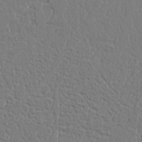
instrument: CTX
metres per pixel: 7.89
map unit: Aa
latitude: 9.2537
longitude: -131.3482
